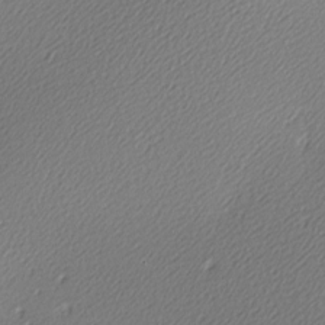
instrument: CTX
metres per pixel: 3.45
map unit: lAa
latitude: -10.2173
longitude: -127.1025
